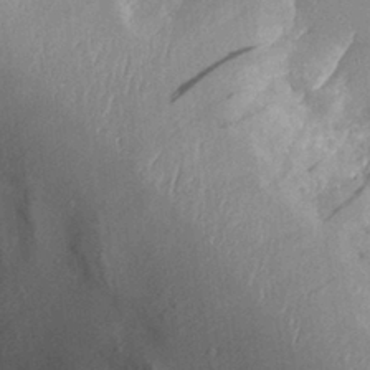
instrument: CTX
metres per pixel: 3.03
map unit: Aa
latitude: 29.8772
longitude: -132.0444
